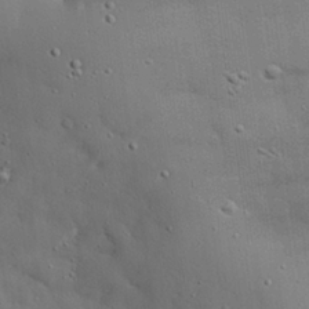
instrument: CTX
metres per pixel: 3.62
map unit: eHh
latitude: 28.3089
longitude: -82.9324
